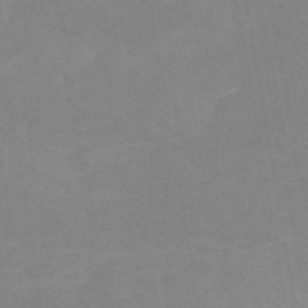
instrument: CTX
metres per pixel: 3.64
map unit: HNb
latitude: -54.5007
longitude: -48.6302
